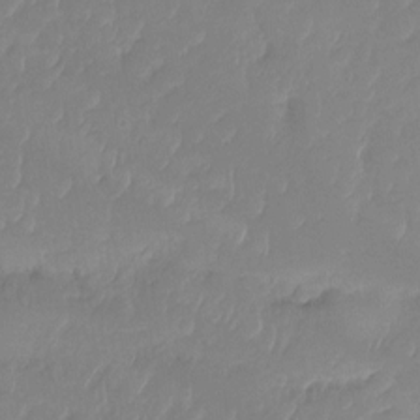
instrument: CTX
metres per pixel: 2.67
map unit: Ht
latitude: -14.0472
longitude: -51.1403
